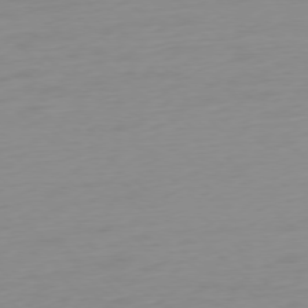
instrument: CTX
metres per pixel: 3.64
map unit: Ap
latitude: -77.5588
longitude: -67.6693
